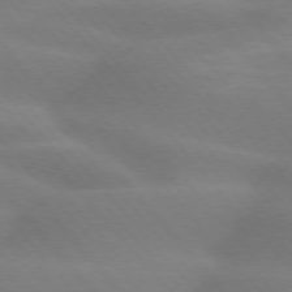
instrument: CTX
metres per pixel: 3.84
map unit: lApd
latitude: 74.3089
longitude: -60.9513
